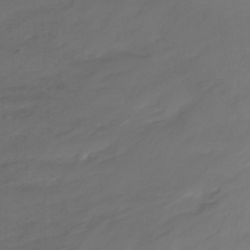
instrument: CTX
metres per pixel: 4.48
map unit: Nhu
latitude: -12.3117
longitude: -74.5546
